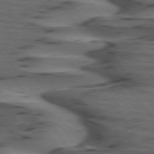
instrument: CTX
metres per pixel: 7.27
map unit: lApd
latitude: 74.9514
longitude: -71.1403
